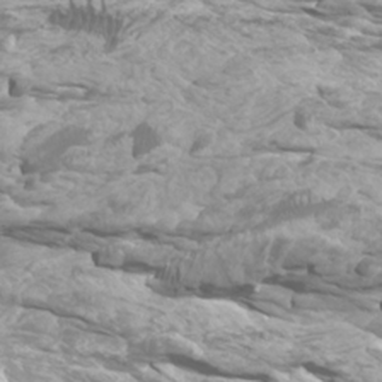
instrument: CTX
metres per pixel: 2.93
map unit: Htu
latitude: -5.8989
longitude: -75.1592
